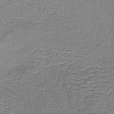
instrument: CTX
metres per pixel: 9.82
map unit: lHb
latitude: -40.1228
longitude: 62.2550
